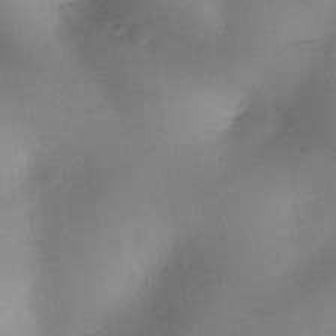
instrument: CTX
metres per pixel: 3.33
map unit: lAa
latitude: -10.5574
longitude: -124.9135
